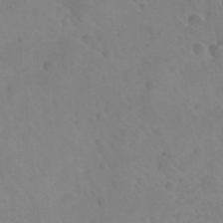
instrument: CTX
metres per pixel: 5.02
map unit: Nhu
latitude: 26.4790
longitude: -54.8569
